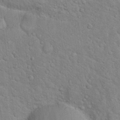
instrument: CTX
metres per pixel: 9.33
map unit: Hto
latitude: 18.9136
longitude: -51.3481
